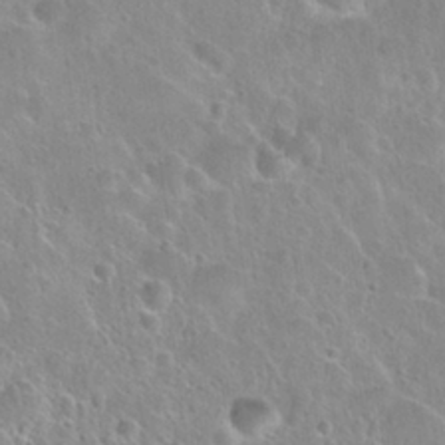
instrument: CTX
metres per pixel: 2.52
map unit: Nhu
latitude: 28.3845
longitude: -53.6505
